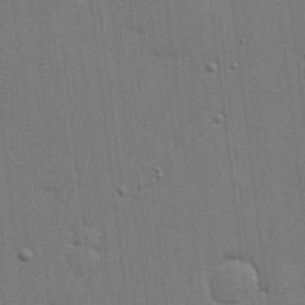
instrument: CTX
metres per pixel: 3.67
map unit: lHvf
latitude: 18.6112
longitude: -113.5560
